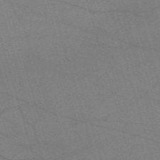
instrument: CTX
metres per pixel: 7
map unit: eHh
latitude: -61.6533
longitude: 54.2362
